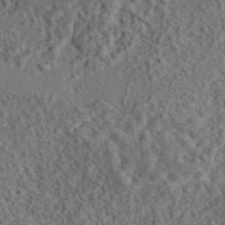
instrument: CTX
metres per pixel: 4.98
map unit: eAb
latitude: 43.5371
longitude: 115.7666
